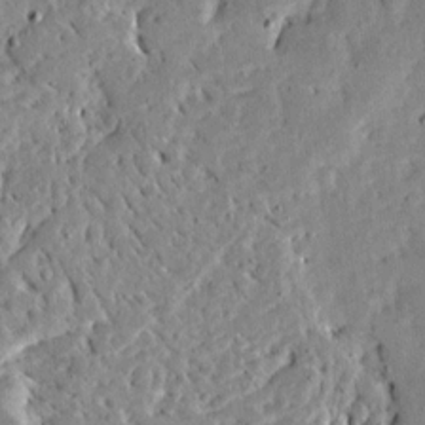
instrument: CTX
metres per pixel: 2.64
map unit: Ave
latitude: 13.5560
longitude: -138.8947
